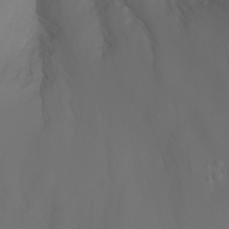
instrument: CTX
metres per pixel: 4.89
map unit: Aa
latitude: -6.7085
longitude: -85.6694
